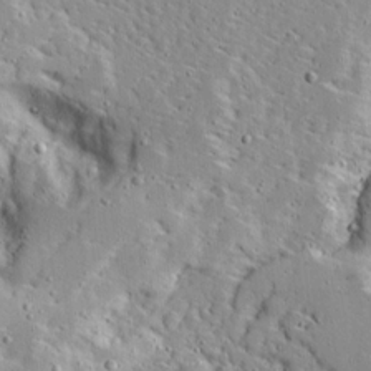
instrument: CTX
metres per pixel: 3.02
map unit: Ave
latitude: 12.7058
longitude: -138.1200
